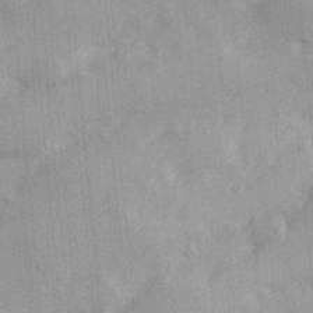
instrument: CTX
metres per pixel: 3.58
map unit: Hve
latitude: 31.1026
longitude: 148.9542
